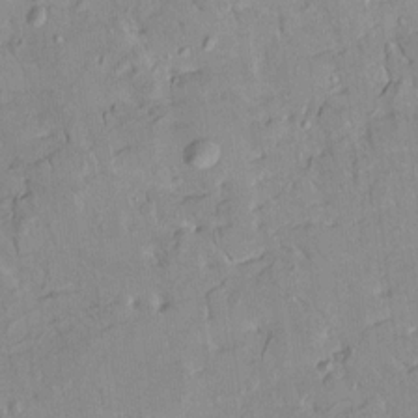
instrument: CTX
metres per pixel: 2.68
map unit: HNhu
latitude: 4.8002
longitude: 3.3698
